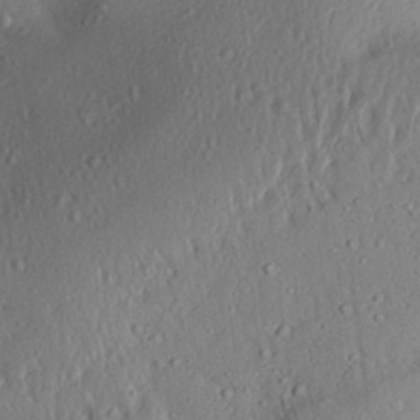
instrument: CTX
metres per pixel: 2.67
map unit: Aa
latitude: 31.4427
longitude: -133.9339
